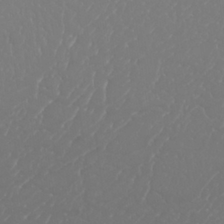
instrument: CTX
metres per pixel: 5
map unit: Nhu
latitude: 25.1025
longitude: -60.1578
